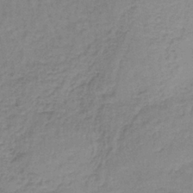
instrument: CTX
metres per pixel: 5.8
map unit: lHb
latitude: -36.5762
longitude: 61.3510
